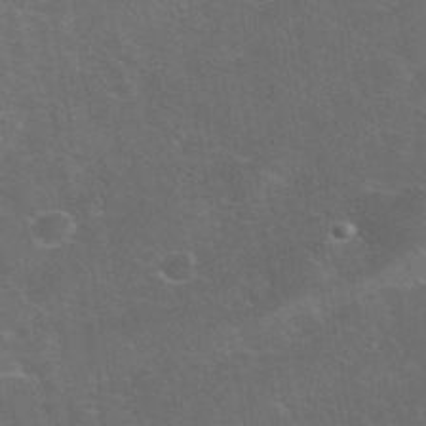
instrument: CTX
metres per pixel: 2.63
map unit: eHh
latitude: 37.8961
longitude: -65.6127
